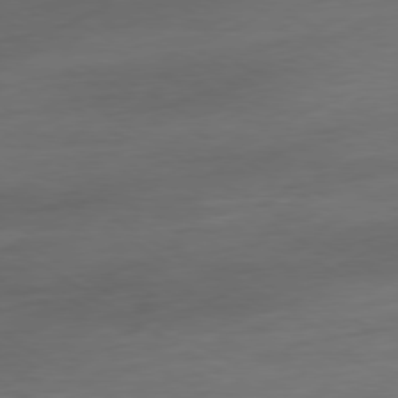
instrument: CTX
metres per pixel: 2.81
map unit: Ap
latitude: -78.9919
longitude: -58.0444
